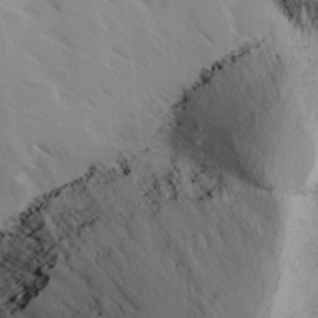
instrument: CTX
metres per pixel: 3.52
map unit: Ave
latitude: 9.0270
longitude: -105.3671
